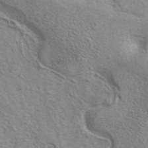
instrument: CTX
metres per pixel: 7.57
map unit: eAb
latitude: 40.8380
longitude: 105.6722
